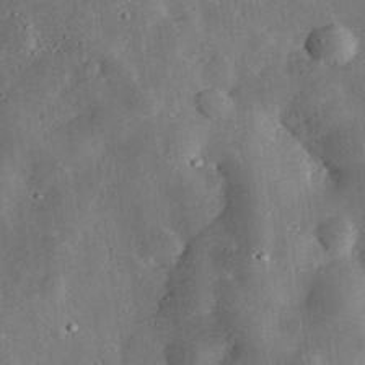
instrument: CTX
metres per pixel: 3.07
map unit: lHvf
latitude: 32.2711
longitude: -83.6504
